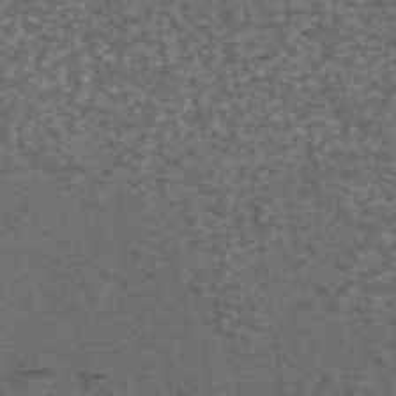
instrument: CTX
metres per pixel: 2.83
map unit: eAb
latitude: 43.8772
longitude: 105.5966
